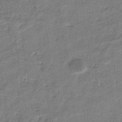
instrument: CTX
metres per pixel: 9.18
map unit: eHb
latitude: -36.5384
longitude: 77.2754
